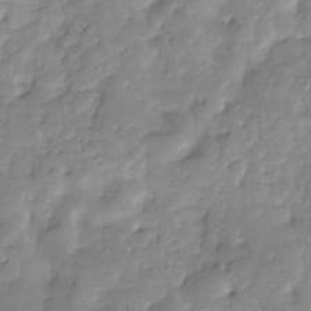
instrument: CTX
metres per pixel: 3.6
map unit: Hve
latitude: -31.2754
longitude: 90.1228
